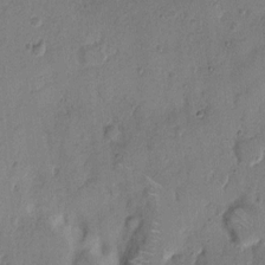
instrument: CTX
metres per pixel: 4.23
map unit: Hto
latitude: 7.5560
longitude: -62.3090
